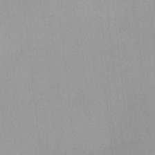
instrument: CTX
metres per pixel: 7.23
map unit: lHvf
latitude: -12.2551
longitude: -99.6882
